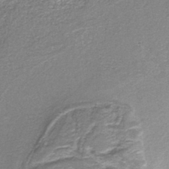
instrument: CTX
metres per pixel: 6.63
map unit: HNb
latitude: -37.3698
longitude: 51.4643
